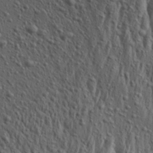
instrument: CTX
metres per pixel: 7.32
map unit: Aa
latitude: 23.6505
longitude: -143.9906
